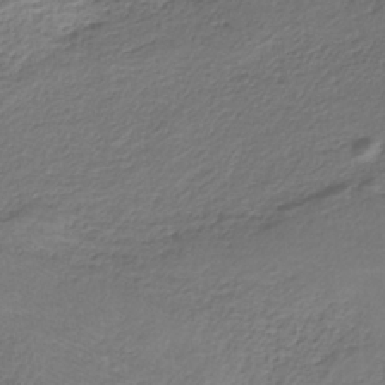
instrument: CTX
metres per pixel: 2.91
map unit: HNb
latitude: -35.1431
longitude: 57.9367
